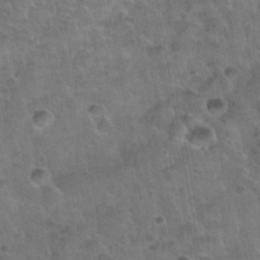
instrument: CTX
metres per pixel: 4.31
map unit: Nhu
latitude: 31.5183
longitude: -53.1403
